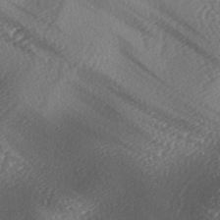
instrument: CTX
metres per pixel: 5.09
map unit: lAa
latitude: -3.8044
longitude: -126.3278
